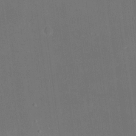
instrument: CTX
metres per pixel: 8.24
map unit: eHh
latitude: 18.2711
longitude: -70.6112
